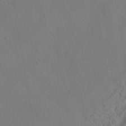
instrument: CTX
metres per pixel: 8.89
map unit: HNhu
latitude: -41.7855
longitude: 101.4076
